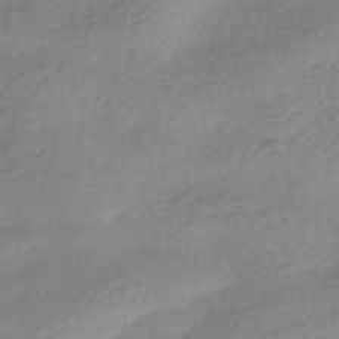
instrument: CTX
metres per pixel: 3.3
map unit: HNhu
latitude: -41.1053
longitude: 92.0661
